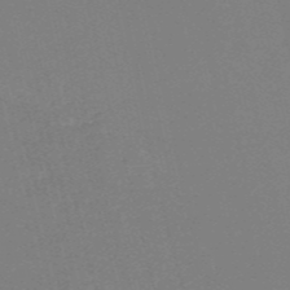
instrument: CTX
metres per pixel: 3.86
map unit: HNb
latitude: -53.7288
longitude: -36.7246
